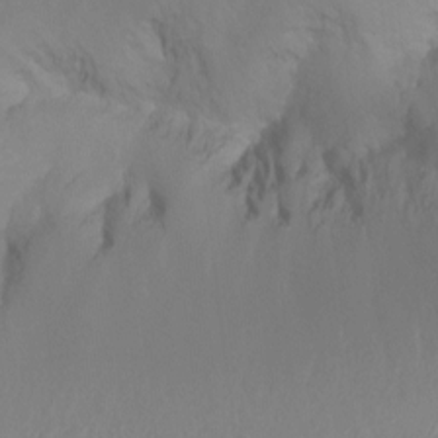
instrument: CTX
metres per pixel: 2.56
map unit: Aa
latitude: -12.8786
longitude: -67.9150
